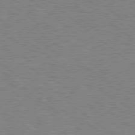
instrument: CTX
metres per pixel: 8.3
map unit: Hpe
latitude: 78.8569
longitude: -168.2901
